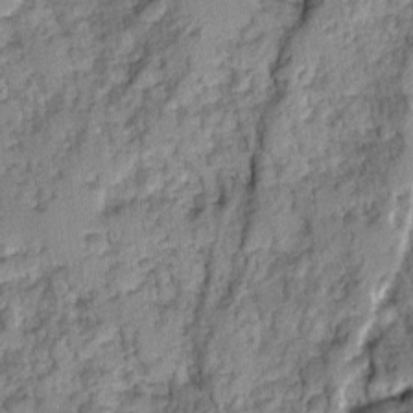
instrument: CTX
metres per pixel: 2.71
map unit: Ave
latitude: 0.5357
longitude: -110.1956
